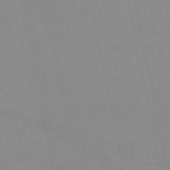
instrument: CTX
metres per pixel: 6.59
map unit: lHb
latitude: -46.6140
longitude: 61.2187
